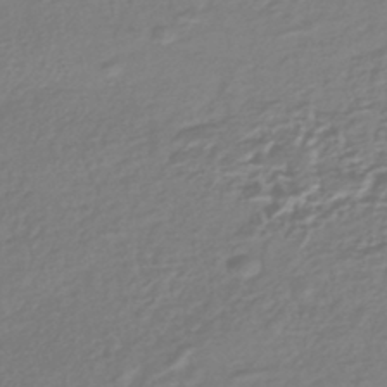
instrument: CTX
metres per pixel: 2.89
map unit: HNhu
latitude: -43.0486
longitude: 98.8597
